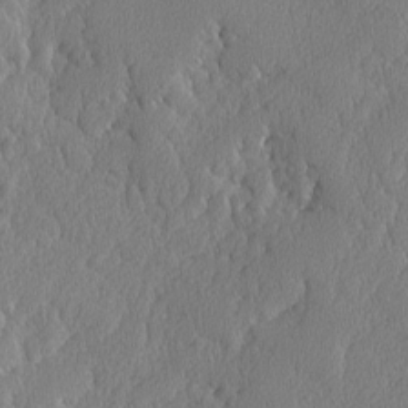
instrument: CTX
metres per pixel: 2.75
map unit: lAvf
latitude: -8.1606
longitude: -112.2333
